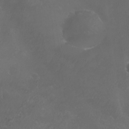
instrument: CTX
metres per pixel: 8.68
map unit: Nhu
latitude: -12.8030
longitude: -74.2900
